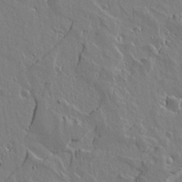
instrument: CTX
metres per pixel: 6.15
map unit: lAvf
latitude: 15.0081
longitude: -125.9528
